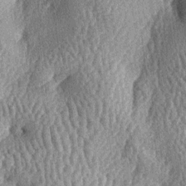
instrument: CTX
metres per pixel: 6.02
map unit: lAa
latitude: -6.3117
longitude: -127.8017
